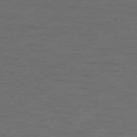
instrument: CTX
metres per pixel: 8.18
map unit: Ap
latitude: -77.4076
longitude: -93.4237
